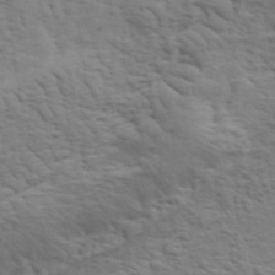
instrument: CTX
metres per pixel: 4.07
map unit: eHh
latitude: 37.0270
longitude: -81.1970
